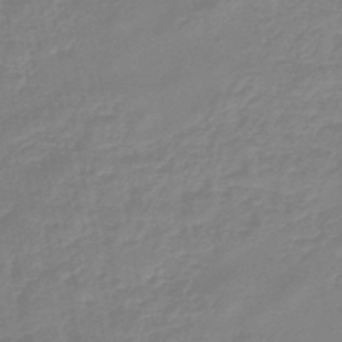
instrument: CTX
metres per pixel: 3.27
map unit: eHb
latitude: -45.4454
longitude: 81.6155
